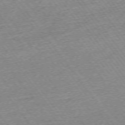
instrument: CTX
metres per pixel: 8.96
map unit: Ap
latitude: -74.5385
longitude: -88.4412
